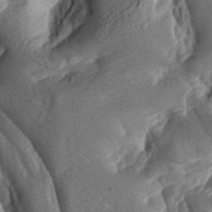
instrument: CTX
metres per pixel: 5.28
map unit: lAa
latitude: -8.7463
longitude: -126.7057
